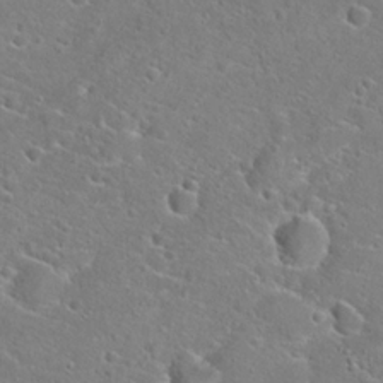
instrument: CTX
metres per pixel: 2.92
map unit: Hto
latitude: 22.6490
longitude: -44.9702
